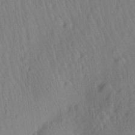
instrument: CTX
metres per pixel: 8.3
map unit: Aa
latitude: 27.8583
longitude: -141.6882
